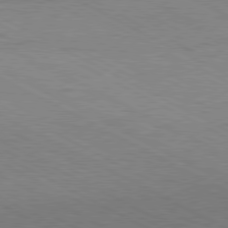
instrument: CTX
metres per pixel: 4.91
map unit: Hpe
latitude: -81.3321
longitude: 17.6911
